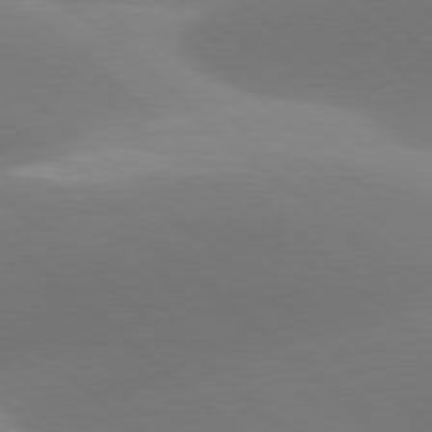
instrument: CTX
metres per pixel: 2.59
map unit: lApd
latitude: 78.2523
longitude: -50.7813
